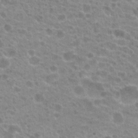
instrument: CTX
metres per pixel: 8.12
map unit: Hto
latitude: 21.3104
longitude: -38.3845
